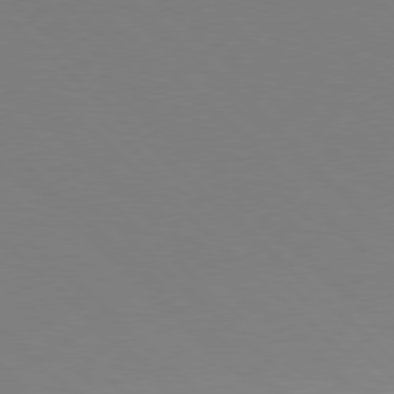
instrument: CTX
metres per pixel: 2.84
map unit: Hpe
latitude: 77.4615
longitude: -165.2537
